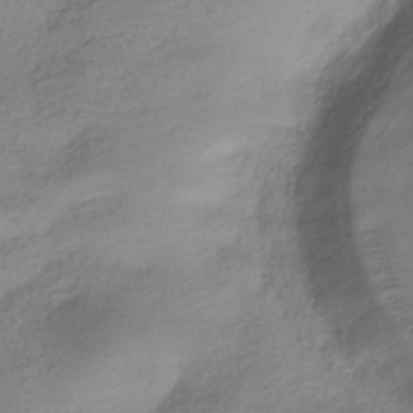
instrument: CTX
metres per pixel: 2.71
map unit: HNhu
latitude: -40.9164
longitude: 98.9164
